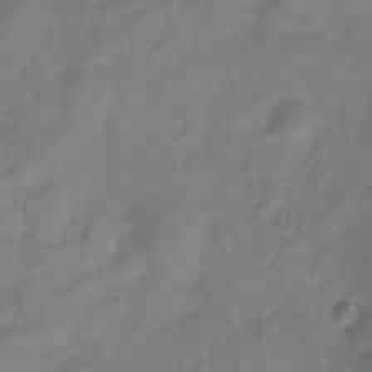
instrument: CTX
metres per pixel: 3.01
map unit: Hve
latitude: -32.9353
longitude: 90.6897
